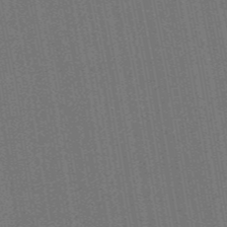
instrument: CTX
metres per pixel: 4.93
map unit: HNb
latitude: -47.7099
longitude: 59.3320
